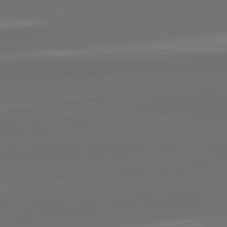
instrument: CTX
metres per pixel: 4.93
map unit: lApd
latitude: 82.2711
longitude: -167.3292
